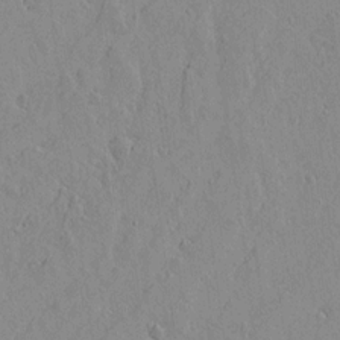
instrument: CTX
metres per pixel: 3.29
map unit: lAvf
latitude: 14.8569
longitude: -125.4804
